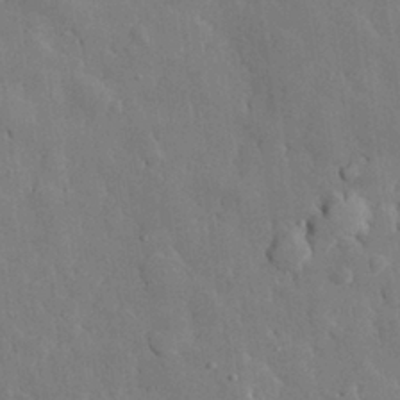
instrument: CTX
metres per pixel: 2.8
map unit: eHh
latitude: 28.8569
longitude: -79.0270
